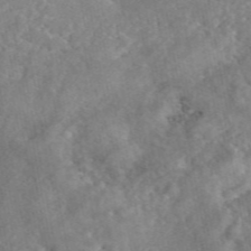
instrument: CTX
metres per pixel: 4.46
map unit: eAb
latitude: 46.3657
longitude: 127.7477
